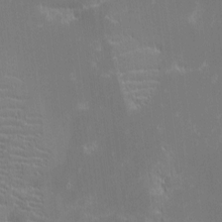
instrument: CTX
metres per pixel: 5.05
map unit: eHh
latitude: -2.6896
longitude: -86.0444
